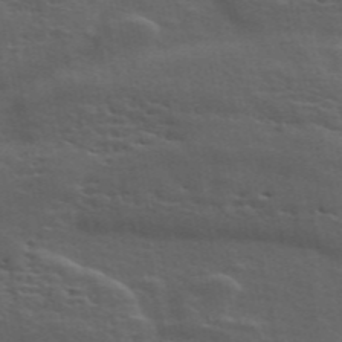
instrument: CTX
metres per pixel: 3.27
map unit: ANa
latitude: 49.1025
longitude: -79.8017
